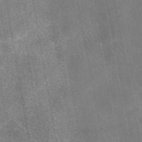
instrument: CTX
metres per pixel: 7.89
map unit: eAb
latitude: 47.9150
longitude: 122.5952
